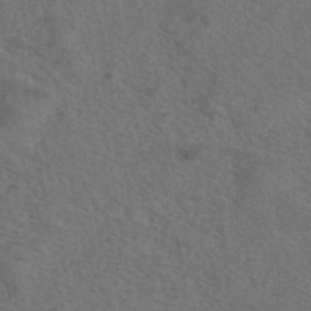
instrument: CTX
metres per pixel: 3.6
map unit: eAb
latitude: 43.4238
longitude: 104.3117
